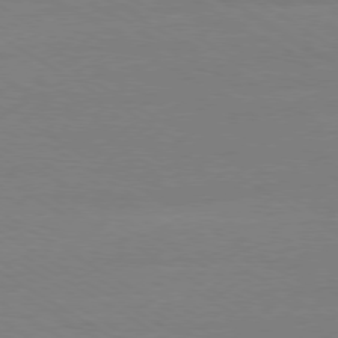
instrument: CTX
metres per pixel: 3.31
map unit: Ap
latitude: -79.5399
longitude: -93.5560
